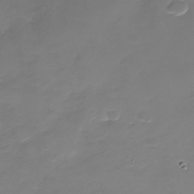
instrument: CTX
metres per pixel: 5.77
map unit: Nhu
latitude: -28.7841
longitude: -67.4615
